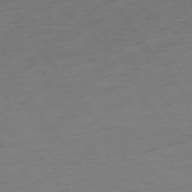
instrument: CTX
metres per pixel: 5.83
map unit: Ap
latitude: -75.0109
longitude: -67.4426
